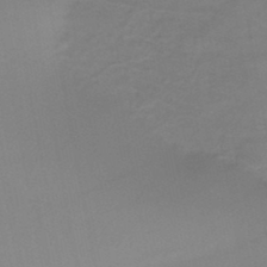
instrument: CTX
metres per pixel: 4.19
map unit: HNb
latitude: -46.0850
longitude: -42.5546
